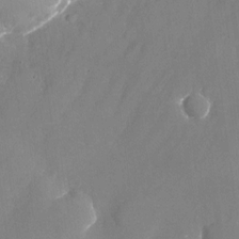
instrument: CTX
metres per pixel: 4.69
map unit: Nhu
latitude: -24.5385
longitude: -70.8569
